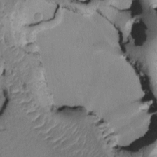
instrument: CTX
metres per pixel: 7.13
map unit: Htu
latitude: -3.5399
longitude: 169.5210
